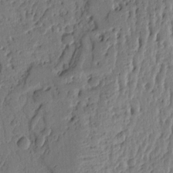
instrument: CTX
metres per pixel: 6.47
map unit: Ht
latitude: 10.4790
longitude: -78.0633
